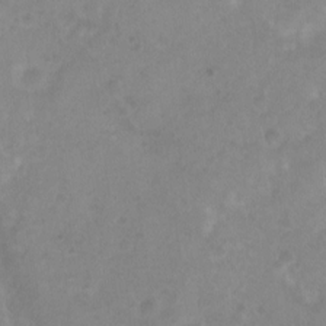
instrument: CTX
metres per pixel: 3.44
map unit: Nhu
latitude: 3.1592
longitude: -24.7246
